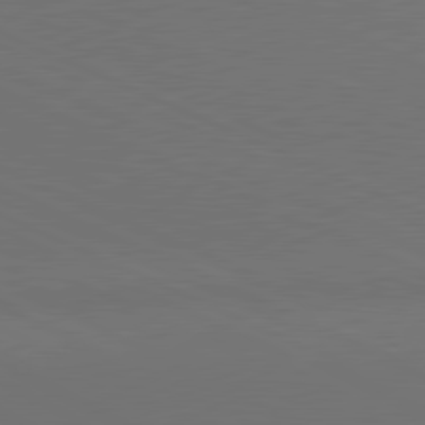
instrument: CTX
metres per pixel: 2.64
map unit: lApd
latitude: 81.1403
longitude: 136.6140
